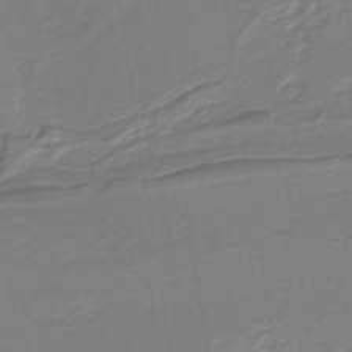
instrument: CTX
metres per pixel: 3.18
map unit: lHb
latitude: -38.6330
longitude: 55.9745
